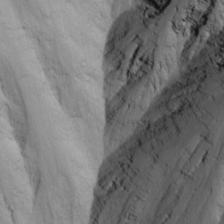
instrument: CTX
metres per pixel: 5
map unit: Nhu
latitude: -8.3684
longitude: -66.4601
